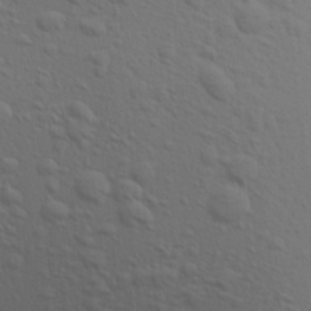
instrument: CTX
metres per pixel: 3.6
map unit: Aa
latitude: 16.9892
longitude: -147.6127
